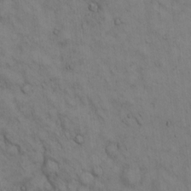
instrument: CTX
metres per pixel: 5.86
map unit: Hto
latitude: 13.4049
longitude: -59.7828
